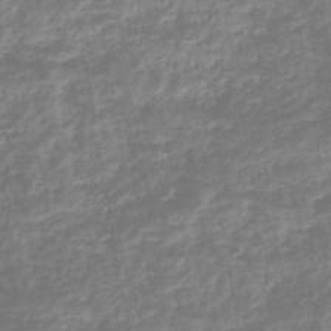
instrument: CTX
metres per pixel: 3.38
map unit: eHb
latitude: -44.2928
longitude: 81.9178
